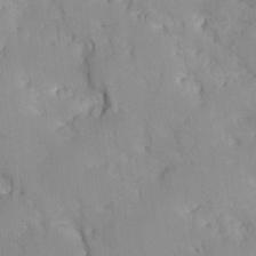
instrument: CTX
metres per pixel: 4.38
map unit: Ave
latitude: -9.5777
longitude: -117.3293
